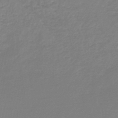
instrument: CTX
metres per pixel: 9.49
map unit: lHb
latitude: -46.1039
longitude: 65.2565
